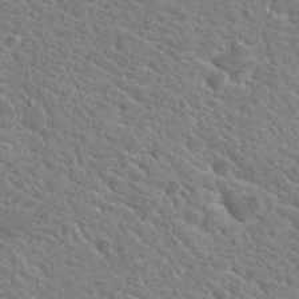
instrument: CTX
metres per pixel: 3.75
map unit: Hto
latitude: 19.3670
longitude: -33.5371
